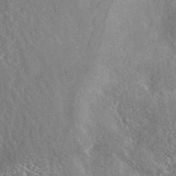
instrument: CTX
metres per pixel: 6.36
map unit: ANa
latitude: 42.0822
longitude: 26.1983
